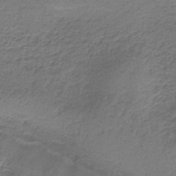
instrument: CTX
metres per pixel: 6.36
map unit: HNb
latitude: -36.8974
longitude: 54.2173
